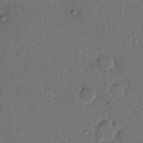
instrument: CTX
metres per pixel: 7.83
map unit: Hto
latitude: 6.9892
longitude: -61.8394
